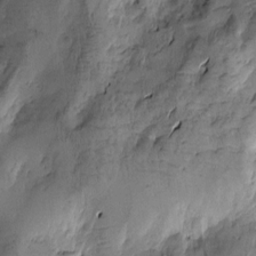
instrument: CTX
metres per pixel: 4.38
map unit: Htu
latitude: -3.0864
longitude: -177.1970
